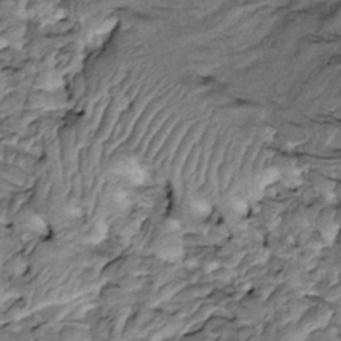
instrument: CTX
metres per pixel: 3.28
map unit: Htu
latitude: -3.5777
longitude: 150.5006
